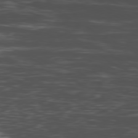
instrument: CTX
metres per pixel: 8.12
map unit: Ap
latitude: -80.1417
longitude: -91.1025
